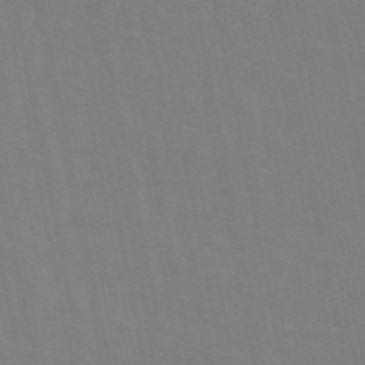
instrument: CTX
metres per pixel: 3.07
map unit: ANa
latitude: 49.5560
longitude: -78.8947
